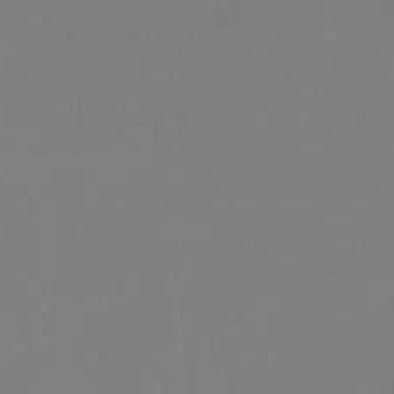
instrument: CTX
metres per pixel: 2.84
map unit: lHb
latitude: -41.9367
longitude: 65.0487
